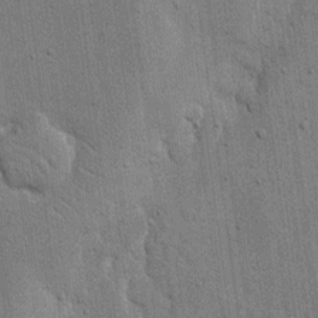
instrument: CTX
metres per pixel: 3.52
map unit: eHh
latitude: 15.5749
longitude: -69.1781
